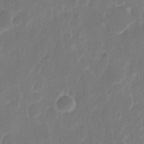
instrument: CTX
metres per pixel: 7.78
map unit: eHh
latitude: 9.9150
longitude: -68.2334
